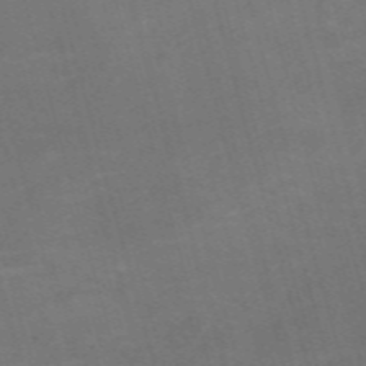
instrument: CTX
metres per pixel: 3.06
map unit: Nve
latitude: -59.6910
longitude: 57.2754
